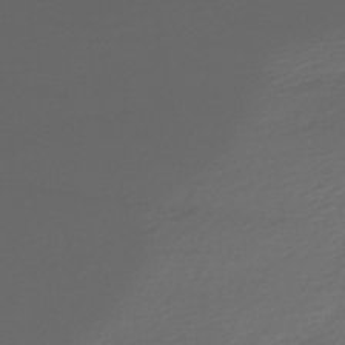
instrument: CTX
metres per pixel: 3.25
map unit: HNhu
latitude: -44.8219
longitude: 96.8975
